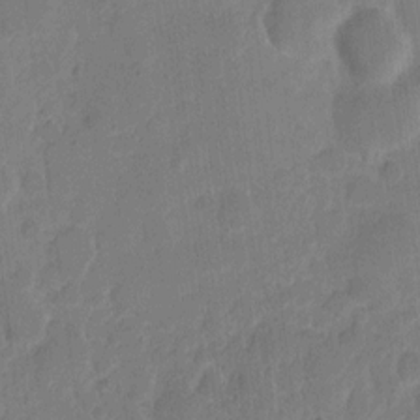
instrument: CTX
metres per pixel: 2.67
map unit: eHh
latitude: 9.1781
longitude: -65.7261
